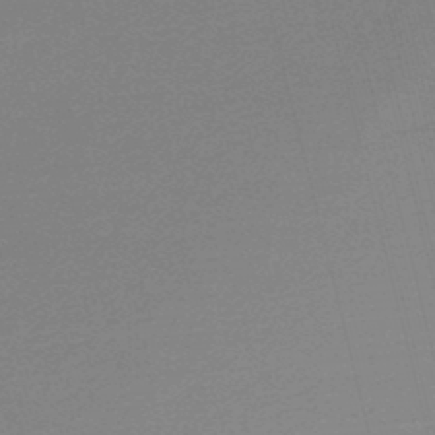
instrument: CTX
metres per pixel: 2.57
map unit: lHb
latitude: -47.3698
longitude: 67.6533
